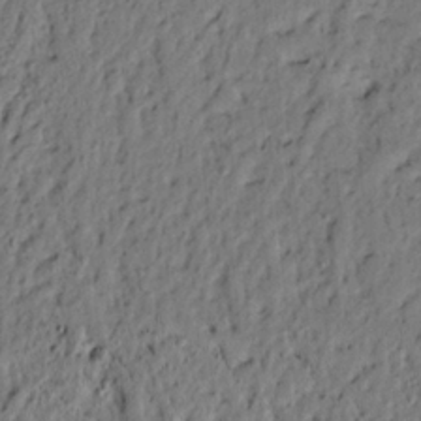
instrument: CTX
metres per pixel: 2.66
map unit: lAvf
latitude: 4.9136
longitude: 165.5588
